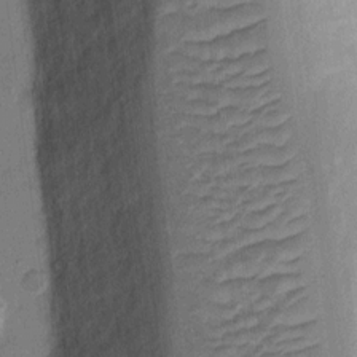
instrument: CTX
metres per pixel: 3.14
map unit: eHh
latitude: 12.0255
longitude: -70.3656
